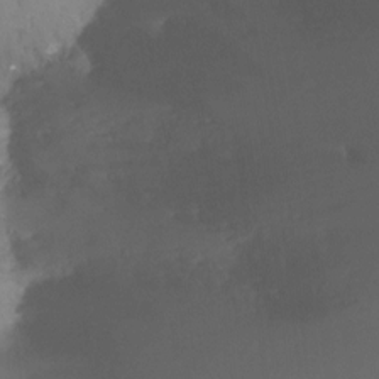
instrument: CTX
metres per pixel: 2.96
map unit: Nhu
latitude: -8.4818
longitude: -49.6694
